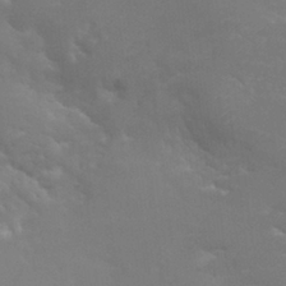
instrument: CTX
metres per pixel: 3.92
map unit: Nhu
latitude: 25.2914
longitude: -53.8772
